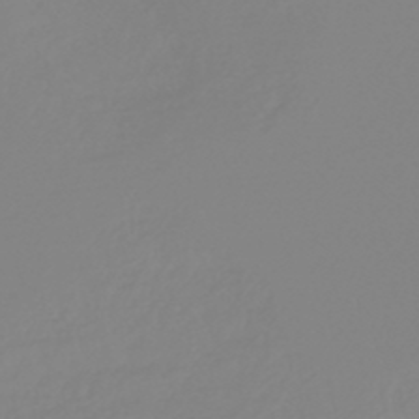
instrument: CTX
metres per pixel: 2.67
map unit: lHb
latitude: -44.9920
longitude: 79.3887
